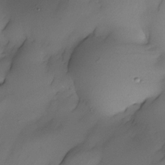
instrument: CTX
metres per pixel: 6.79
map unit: Nhe
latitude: -30.6518
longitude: -139.7072
